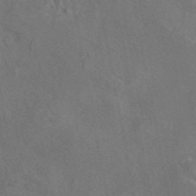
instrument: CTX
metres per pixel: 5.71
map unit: eAb
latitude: 46.8002
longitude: 109.6344
